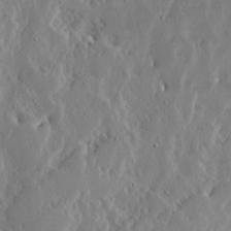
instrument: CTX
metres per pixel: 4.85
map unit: Ave
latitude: 13.2915
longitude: -136.2334
